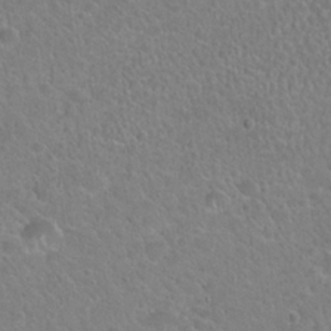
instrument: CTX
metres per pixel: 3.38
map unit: Hto
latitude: 21.6316
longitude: -51.6693
